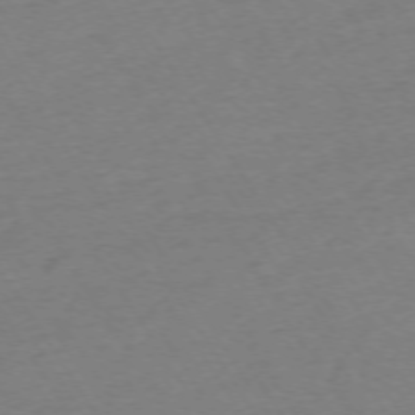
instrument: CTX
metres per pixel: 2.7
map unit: Ap
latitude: -73.8044
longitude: -86.2522
